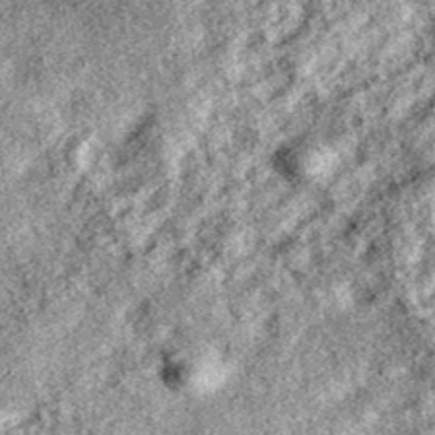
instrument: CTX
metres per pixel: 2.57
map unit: eAb
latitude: 38.7624
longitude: 106.4629
